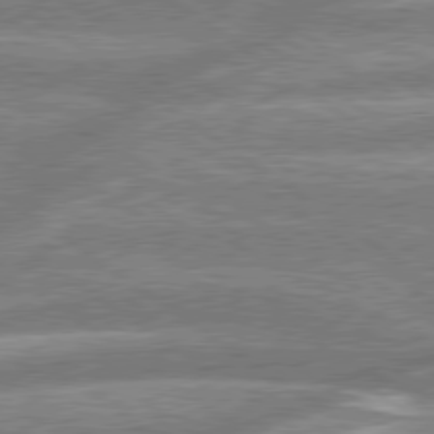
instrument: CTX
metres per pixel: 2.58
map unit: lApd
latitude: 79.1592
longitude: -159.4804
